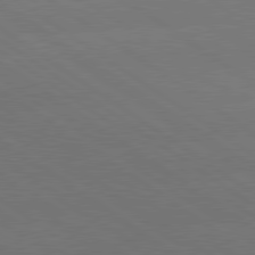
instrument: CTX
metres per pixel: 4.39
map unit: lApd
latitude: 79.9906
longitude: -150.9135
